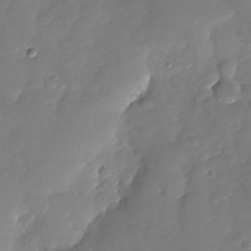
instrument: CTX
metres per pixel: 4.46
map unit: Nhu
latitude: -29.0298
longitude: -61.0458
